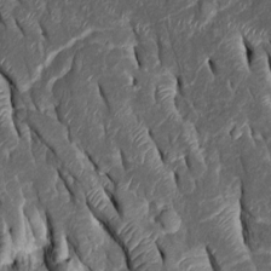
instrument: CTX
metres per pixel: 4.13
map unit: Htu
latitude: -1.5022
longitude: 149.5210
